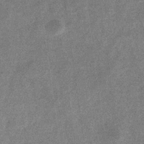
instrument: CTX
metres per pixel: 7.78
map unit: eHb
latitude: -33.9745
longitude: 78.3495
